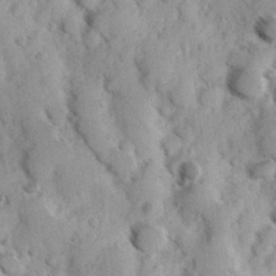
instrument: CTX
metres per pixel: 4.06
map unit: Hve
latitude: 24.1577
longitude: 147.1998
